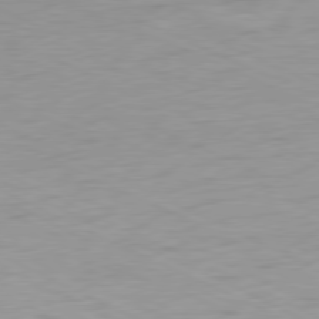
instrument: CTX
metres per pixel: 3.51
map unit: Ap
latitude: -78.5573
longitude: -72.6491
